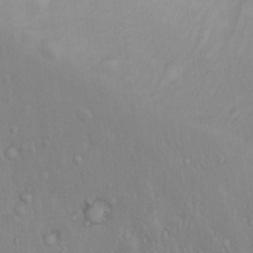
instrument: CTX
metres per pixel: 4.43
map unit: Nhu
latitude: 13.9339
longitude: -28.1389
